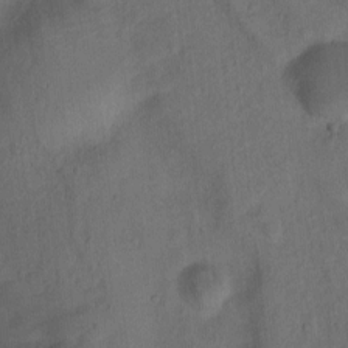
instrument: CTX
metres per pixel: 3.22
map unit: Ht
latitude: 0.7624
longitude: -34.4223
